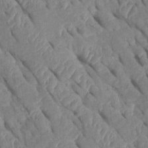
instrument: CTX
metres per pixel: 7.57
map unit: Htu
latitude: 1.4615
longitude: 147.4643
